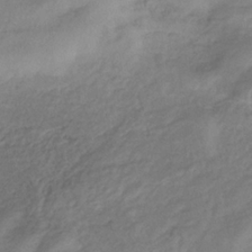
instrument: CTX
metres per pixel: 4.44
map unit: lHb
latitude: -33.6911
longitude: 66.1417
